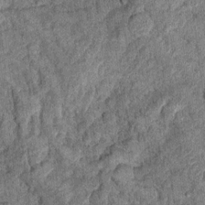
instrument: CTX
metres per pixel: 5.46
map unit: Hto
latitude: 10.4034
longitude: -37.3481
